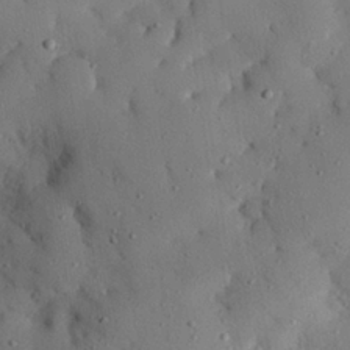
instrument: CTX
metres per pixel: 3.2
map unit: eHh
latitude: 26.1200
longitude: -77.4048
